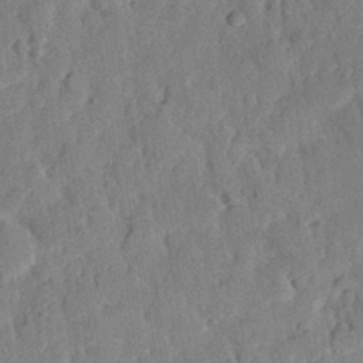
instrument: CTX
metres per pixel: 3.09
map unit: eHh
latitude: 27.3482
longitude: -77.4048
